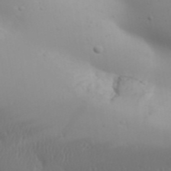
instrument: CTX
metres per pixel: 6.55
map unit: Aa
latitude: 32.0633
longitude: -143.4238
